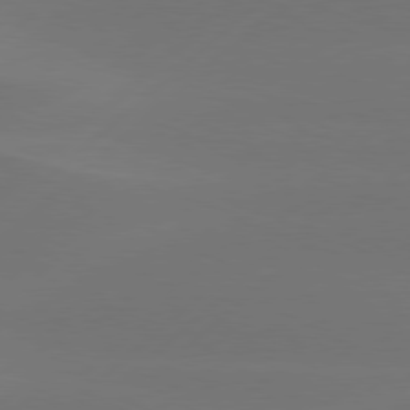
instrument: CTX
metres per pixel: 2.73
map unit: Hpe
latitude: 78.3090
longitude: -131.1781
